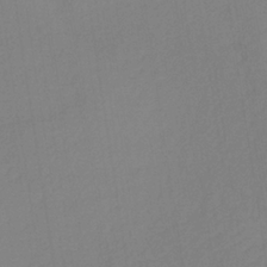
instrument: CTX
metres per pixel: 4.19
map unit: lHb
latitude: -35.3699
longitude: 67.5210
